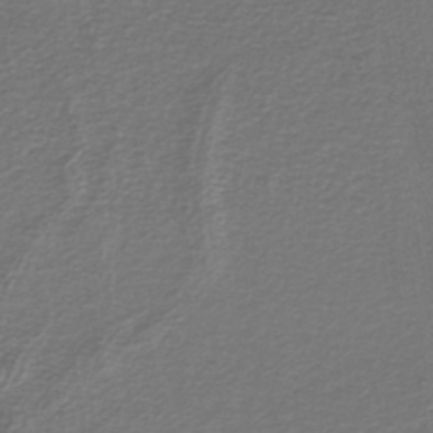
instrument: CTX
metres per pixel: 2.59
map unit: lHb
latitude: -39.1242
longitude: 59.1620
